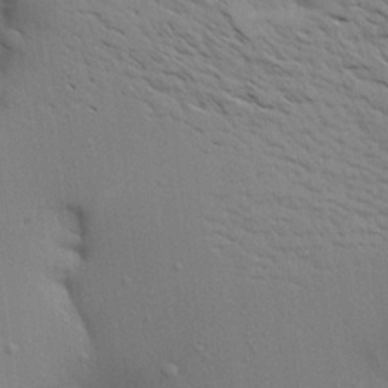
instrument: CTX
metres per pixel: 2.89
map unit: Aa
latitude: 20.5924
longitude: -148.0822
